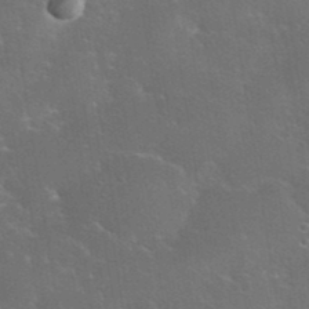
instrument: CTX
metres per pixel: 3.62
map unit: eHh
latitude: 38.2522
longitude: -65.4993
